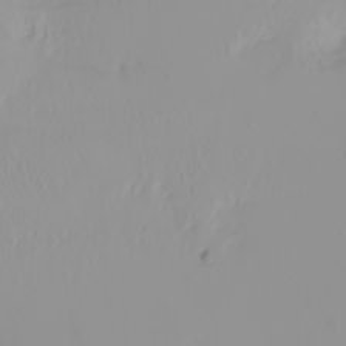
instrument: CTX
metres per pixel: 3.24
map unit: Nhu
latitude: -4.2928
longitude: -84.3089
